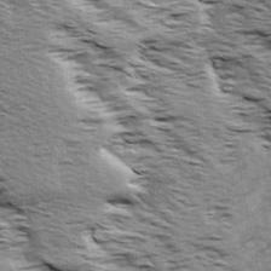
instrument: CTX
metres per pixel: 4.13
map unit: Ave
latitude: 14.6113
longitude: -104.3468
